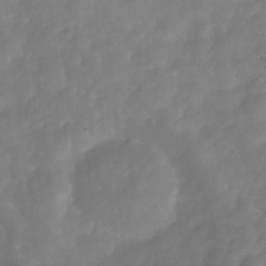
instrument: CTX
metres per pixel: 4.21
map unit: Hve
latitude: -32.0472
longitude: 94.8219
